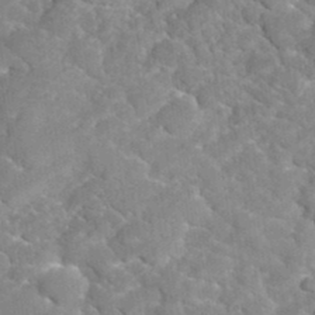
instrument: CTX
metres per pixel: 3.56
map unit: Hto
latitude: 35.6694
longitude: -50.9891
